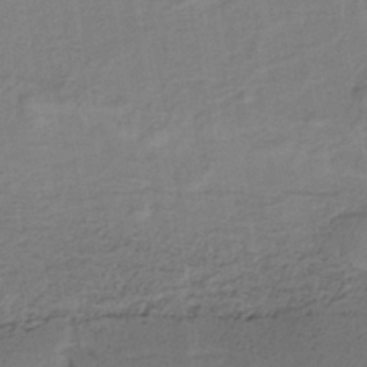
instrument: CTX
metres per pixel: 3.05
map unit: lHb
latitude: -38.4251
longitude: 57.4076
